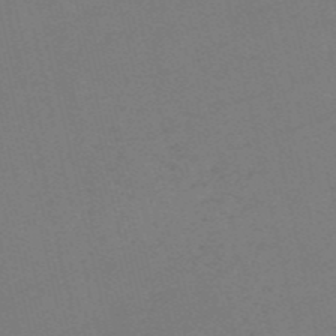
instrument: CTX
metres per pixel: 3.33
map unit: HNb
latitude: -55.6155
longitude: -41.9906
